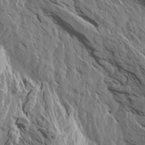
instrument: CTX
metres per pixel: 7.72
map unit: Aa
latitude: 14.5735
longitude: -143.3860
